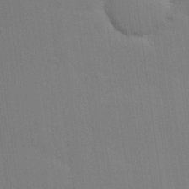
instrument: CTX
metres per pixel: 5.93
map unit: Hve
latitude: 25.9528
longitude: -91.3482
